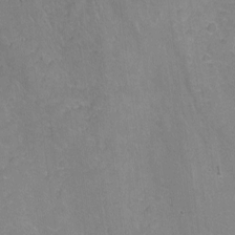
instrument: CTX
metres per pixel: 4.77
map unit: Nhu
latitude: -7.6155
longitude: -40.8946
